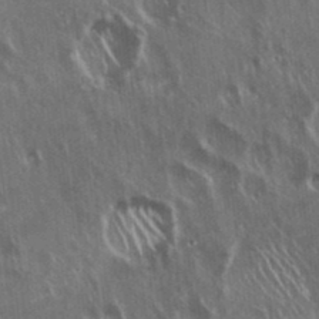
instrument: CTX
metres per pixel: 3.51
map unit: Hto
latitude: 18.3089
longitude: -57.3103
